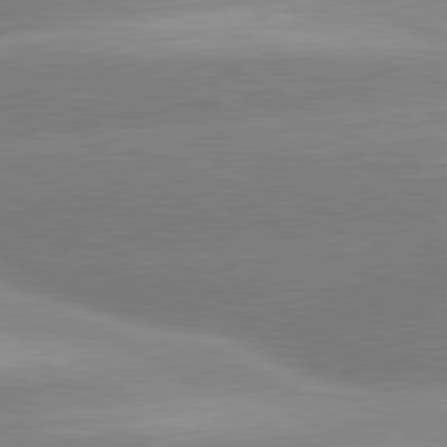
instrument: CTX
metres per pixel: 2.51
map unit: lApd
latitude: 80.6113
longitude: -155.4048
